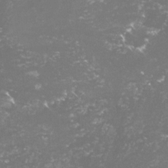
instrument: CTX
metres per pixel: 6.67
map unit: lHvf
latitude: -15.2943
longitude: -100.1767
